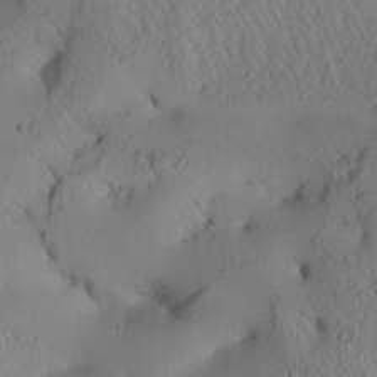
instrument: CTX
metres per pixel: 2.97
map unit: Aa
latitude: 25.4237
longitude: -133.7261
